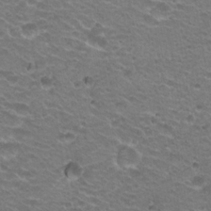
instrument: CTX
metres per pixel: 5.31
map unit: Hto
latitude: 21.3482
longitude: -32.5735
